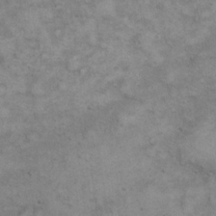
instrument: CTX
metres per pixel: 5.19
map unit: eHh
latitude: 20.7435
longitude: -59.3482
